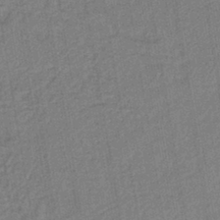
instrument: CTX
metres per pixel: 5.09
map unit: lHb
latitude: -41.2943
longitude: 62.7085
